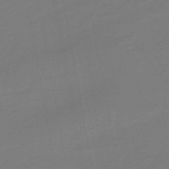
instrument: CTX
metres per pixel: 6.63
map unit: eHb
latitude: -46.6329
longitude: 88.3117
